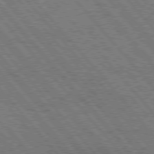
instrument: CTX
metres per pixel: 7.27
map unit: Hpe
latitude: 76.2333
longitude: -150.1389
